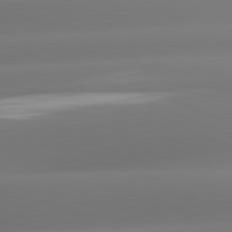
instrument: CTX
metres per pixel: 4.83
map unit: lApd
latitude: 81.5371
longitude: -161.1403
